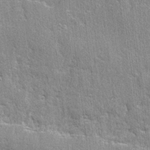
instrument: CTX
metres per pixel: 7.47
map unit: lAvf
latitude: -5.0486
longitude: -109.4993
